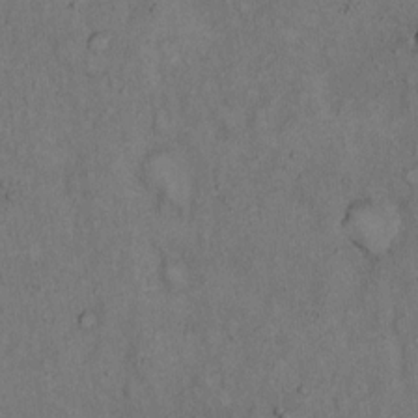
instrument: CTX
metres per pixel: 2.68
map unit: Hto
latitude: 15.2348
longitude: -61.5560
